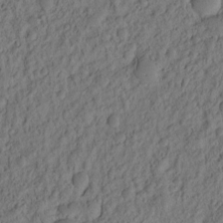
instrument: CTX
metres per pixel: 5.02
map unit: eHh
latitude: -2.3306
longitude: 17.6722
